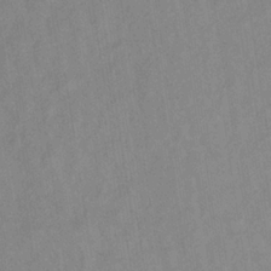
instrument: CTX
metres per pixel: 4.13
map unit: lHb
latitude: -34.6141
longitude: 71.7478
